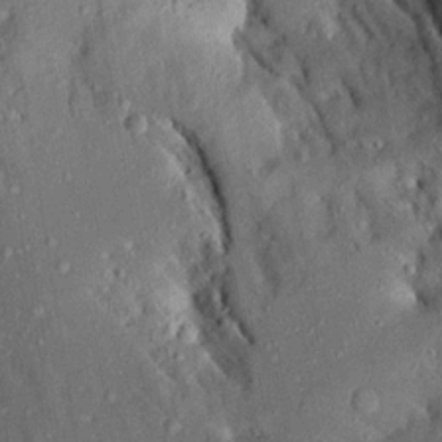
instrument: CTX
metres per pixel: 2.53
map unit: Aa
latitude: 13.9339
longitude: -144.3278
